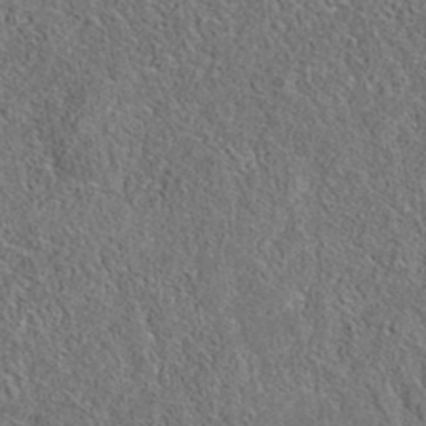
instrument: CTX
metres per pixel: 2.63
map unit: eAb
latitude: 36.2145
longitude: 112.1984
